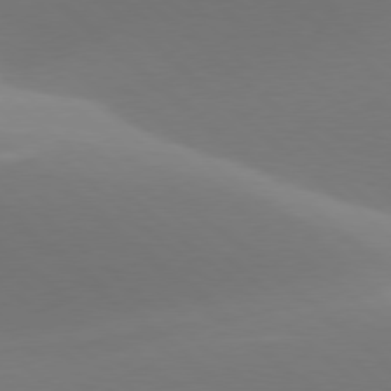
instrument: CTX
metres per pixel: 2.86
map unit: lApd
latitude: 78.0822
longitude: -51.0836
